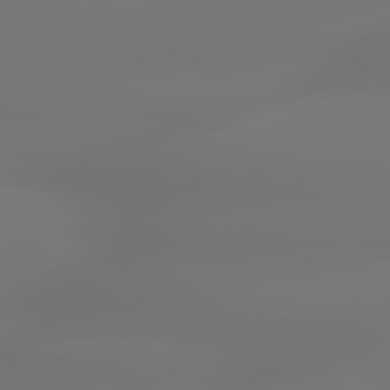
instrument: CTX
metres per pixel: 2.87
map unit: lApd
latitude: 79.8961
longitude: -137.3671
